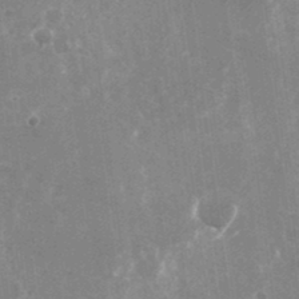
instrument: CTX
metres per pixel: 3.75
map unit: Nhu
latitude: -25.8233
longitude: -73.2348
